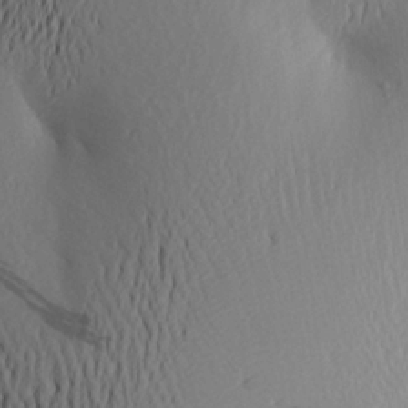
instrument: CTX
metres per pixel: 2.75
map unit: Aa
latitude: 20.1956
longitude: -145.8961
